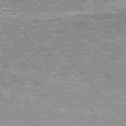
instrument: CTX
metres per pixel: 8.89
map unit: Hpe
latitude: 75.8772
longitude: -155.0458
